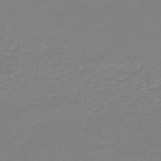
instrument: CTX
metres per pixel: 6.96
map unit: HNb
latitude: -45.5210
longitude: 53.8800
